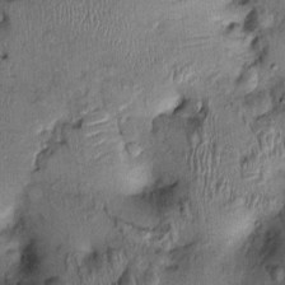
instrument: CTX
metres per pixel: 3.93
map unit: Ht
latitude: -1.7856
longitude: -14.3846
